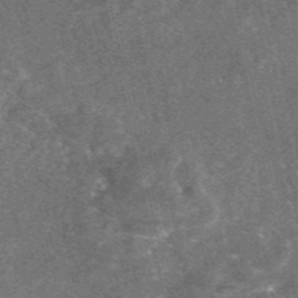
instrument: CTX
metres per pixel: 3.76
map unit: eAb
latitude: 46.9514
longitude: 119.6155
